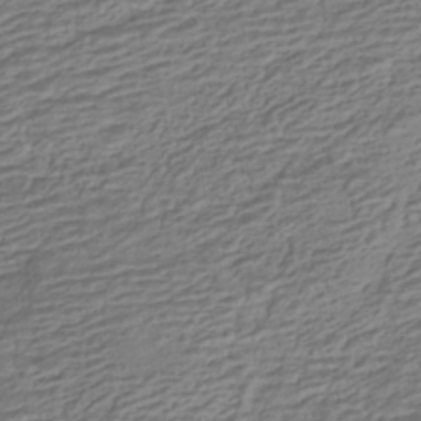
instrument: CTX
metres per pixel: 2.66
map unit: HNhu
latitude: -42.7274
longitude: 100.9163
